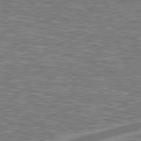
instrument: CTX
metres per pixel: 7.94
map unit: lApd
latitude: 79.7639
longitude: -170.8947
